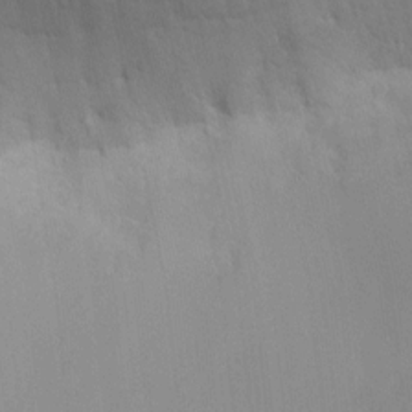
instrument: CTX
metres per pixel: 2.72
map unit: HNhu
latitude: 6.1011
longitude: 3.9178
